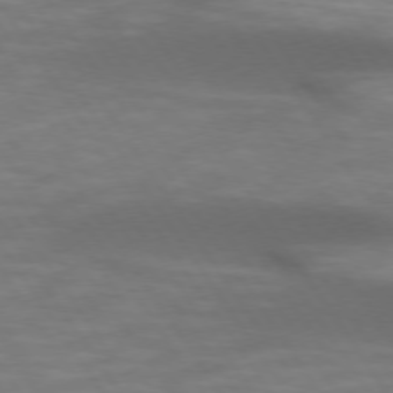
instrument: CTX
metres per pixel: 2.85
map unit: lApd
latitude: 74.2334
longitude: -52.4223
